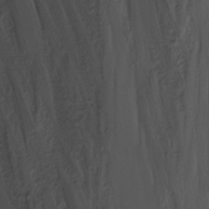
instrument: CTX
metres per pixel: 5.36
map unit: Nhu
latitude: -1.0865
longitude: -74.3467
